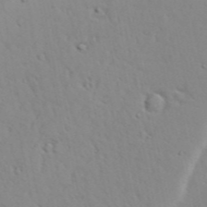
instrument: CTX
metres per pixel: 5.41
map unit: Aa
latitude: 29.3293
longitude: -146.3468
